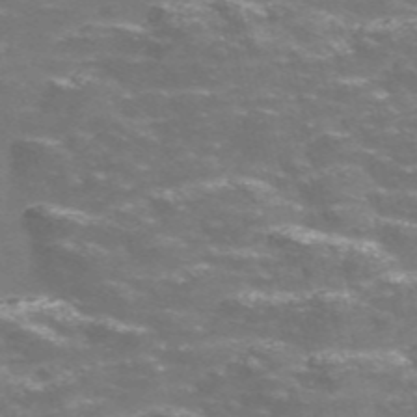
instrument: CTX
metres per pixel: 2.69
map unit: Nve
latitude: -56.7085
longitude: 52.7085
